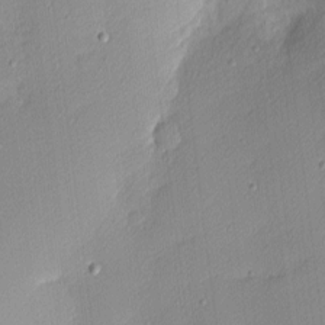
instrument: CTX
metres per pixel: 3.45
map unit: Nhu
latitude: 2.3845
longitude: -76.2522
